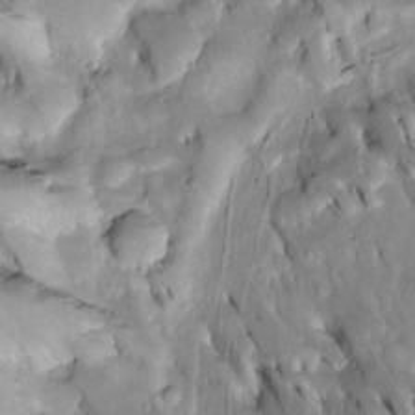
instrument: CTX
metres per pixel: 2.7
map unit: Htu
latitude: -2.3306
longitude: 149.5966
